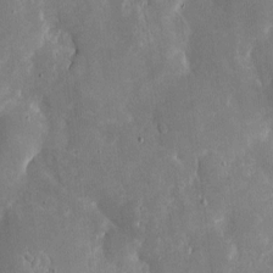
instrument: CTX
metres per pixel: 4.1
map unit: eHh
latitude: 5.5749
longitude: -70.0255
